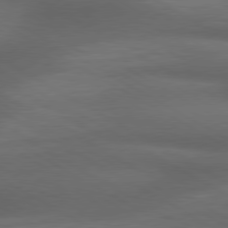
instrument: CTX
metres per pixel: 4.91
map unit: lApd
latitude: 79.3293
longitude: -118.4790
